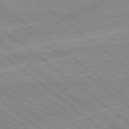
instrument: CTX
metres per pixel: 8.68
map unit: Hpe
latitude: 78.8758
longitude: -144.2333
